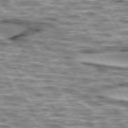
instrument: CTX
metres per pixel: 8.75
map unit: lApd
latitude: 74.4979
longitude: -55.2726
